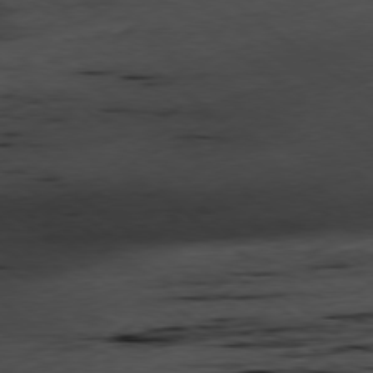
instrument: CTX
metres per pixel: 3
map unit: Ap
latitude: -78.7652
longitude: -90.5168
